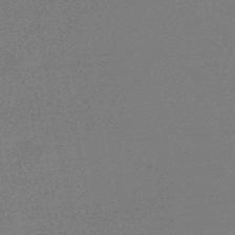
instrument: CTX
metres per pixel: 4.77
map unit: lHb
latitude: -48.5763
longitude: 82.4062
